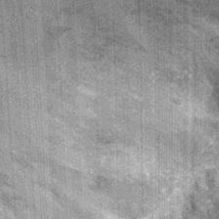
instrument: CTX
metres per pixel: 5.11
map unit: Nhu
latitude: -13.0298
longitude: -22.3467
